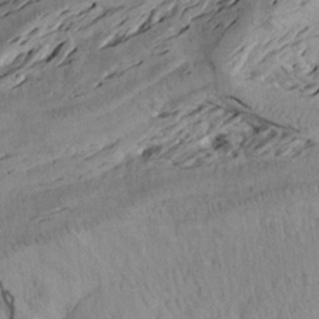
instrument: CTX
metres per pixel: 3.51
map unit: Aa
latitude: 19.3670
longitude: -145.7260
